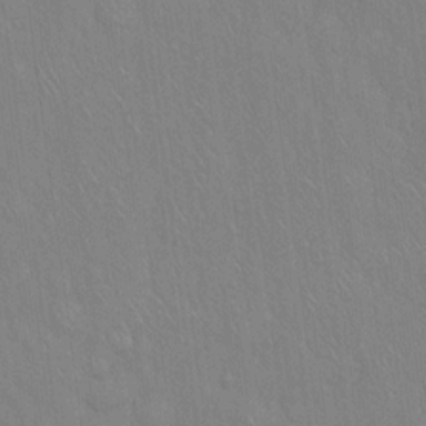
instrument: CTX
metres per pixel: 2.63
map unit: Hto
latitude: 16.2145
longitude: -57.7827
